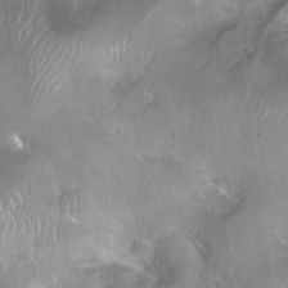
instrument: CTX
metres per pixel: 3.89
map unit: Nhu
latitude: 30.8380
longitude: -54.3278
